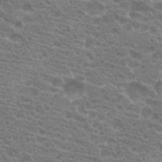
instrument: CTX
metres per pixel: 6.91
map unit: Hto
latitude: 20.0255
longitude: -40.3467
